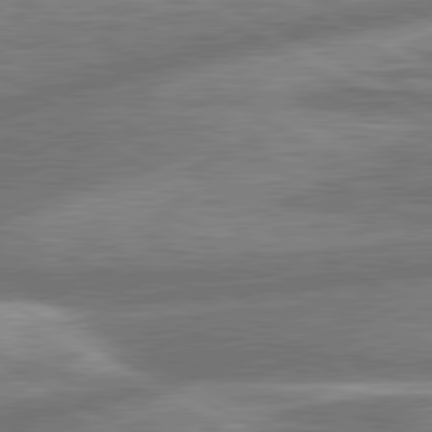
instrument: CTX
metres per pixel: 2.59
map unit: lApd
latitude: 80.7624
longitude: -166.7057
